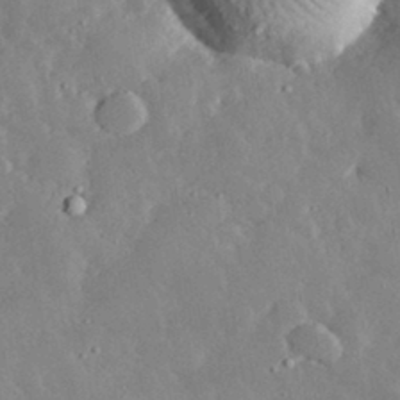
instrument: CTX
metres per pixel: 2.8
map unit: lHvf
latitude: 32.8002
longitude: -85.2159
